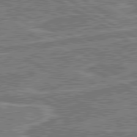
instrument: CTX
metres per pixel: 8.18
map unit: lApd
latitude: 80.7246
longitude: 119.9178
